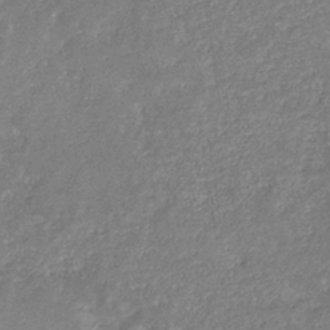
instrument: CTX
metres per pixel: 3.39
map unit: eHb
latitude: -33.8234
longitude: 73.6911
